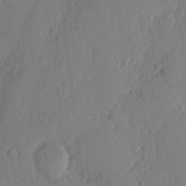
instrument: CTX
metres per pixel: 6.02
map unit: eHh
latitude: 3.8772
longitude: -76.3278
